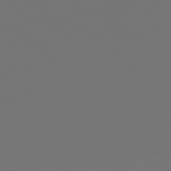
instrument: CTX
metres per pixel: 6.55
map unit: Hpe
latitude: 78.2145
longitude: 174.1794
